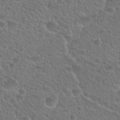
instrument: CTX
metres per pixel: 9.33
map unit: Hto
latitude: 26.0255
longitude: -50.3656
